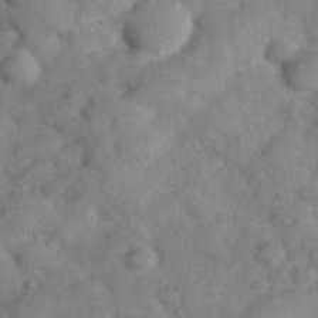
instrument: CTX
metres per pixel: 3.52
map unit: eHh
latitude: 37.8017
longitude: -67.2348
